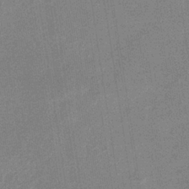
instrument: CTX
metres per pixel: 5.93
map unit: eHb
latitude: -35.5777
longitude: 73.5588
